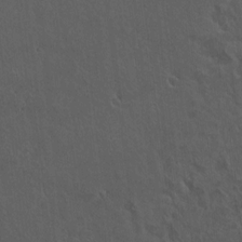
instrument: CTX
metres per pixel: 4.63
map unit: lAvf
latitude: 8.1956
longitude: 168.7274
